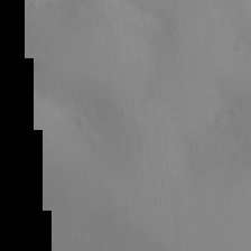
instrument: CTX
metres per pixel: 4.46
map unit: Ht
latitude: 3.2915
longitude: -25.4426
